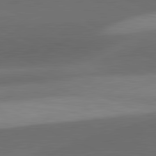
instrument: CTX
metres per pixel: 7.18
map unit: lApd
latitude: 81.6127
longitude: 132.1984
